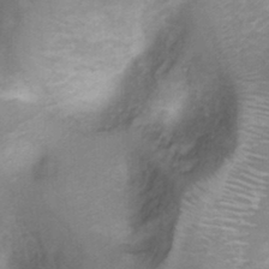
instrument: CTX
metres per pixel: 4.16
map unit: Ht
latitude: 3.6883
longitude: -29.5749
